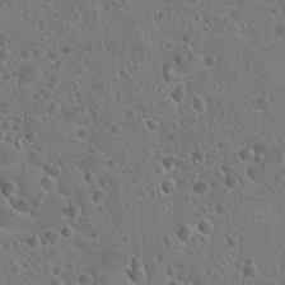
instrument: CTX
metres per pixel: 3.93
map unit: Hto
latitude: 22.5546
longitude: -48.5924
